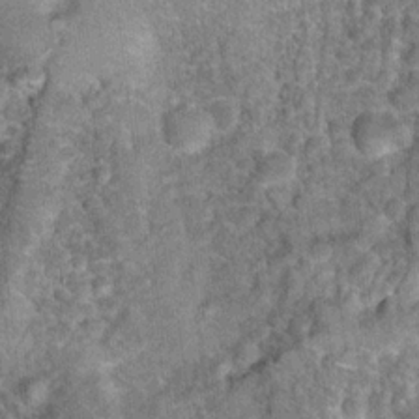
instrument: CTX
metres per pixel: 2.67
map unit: Hto
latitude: 15.1970
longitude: -34.7246
